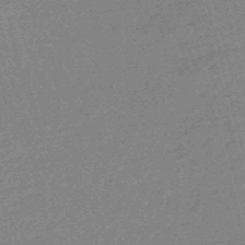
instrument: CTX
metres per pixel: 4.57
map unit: eHb
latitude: -48.5763
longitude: 87.2943
